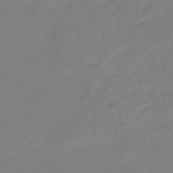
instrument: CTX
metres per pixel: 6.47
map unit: eHb
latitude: -46.2739
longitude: 86.5574
